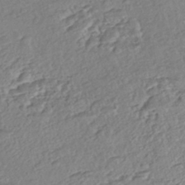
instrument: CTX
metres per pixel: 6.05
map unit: eHh
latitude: -43.1242
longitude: 122.7275
